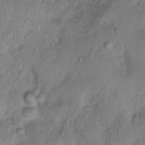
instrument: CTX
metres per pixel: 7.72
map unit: eHh
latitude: 1.6316
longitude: -56.0822
